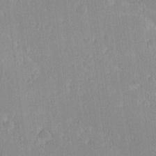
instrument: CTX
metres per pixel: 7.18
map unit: Ave
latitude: 20.8380
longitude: -136.6113
